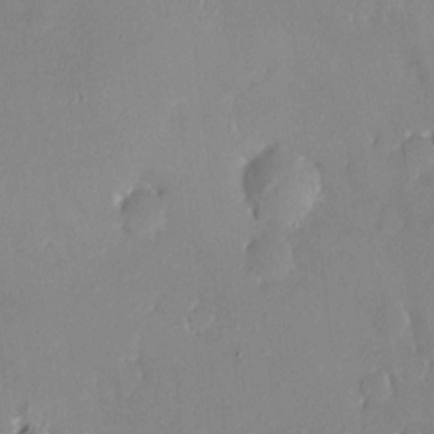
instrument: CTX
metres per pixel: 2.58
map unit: HNhu
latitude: 7.4426
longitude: 4.7463
